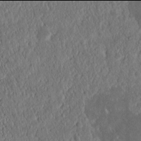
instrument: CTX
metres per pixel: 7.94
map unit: Nhu
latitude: 13.9906
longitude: -73.9339
